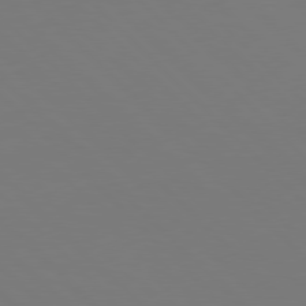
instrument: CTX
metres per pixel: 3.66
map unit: Hpe
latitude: 77.3670
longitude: -169.6694
